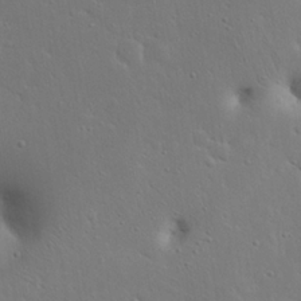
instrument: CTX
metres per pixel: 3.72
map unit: Nhu
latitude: 23.8394
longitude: -70.9136
